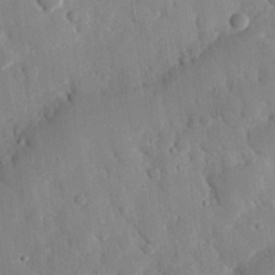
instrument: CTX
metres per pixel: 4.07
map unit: eHh
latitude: 28.1955
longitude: -79.8961
